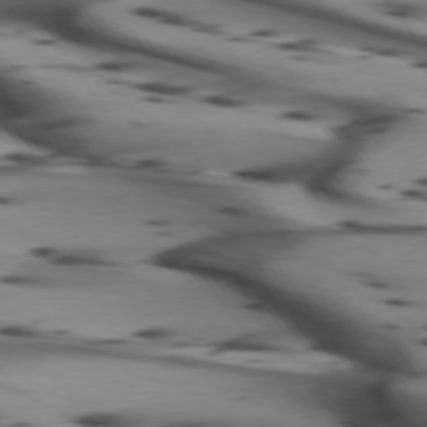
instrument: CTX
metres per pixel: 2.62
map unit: lApd
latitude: 75.0081
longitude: -64.8569
